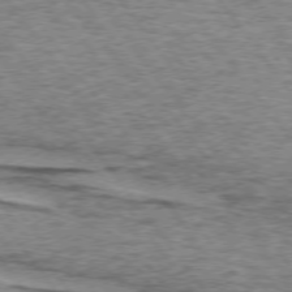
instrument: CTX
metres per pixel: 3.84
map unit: lApd
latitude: 74.0444
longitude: -76.4790
